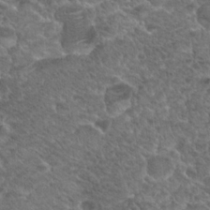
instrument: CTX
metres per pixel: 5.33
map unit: Hto
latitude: 19.2348
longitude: -36.1578
